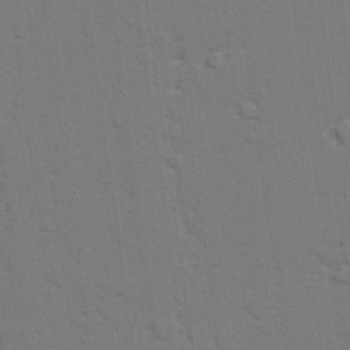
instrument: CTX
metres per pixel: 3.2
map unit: lAvf
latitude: 27.6694
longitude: -108.6490
